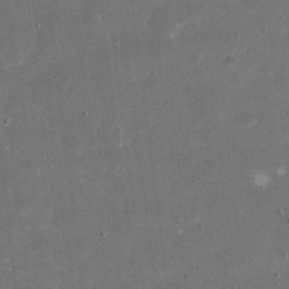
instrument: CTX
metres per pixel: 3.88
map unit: eHh
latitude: 20.0822
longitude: -65.1592
